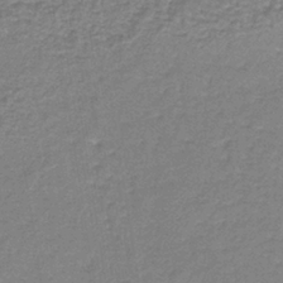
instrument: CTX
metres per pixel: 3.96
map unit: lHb
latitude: -36.7652
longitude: 59.6154
